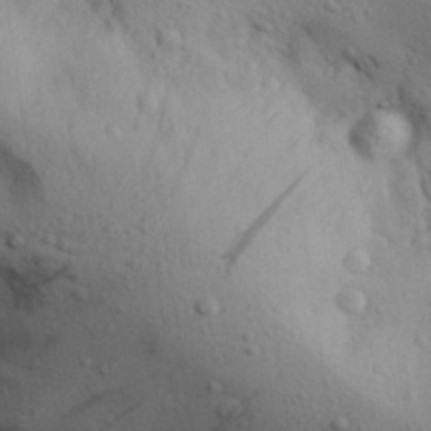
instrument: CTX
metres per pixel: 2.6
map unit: Aa
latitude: 28.6112
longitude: -132.4601
